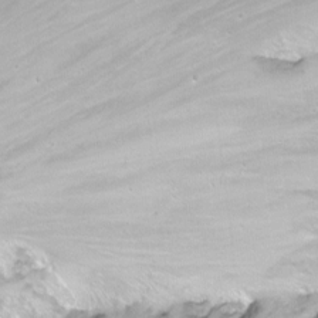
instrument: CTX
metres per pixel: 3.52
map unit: Nhu
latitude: -6.6518
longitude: -47.1781
